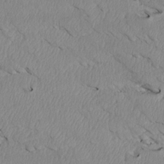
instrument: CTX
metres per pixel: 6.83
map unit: Htu
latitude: 3.4804
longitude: 152.5195
